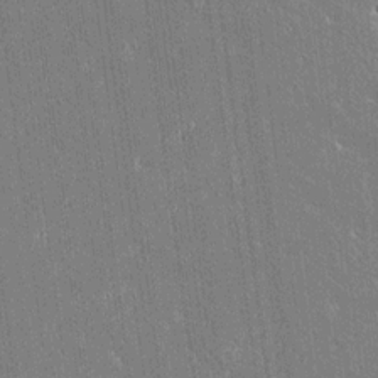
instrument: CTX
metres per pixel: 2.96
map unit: lAvf
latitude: 14.7813
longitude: -128.4979
